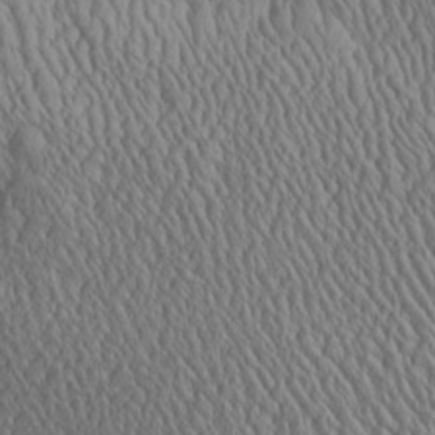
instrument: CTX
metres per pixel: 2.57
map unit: Aa
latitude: 25.1970
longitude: -135.7827
